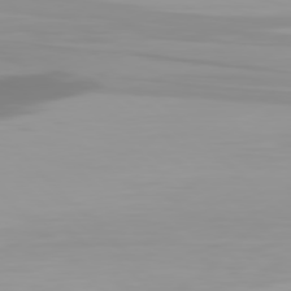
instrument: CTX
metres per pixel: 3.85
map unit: Hpe
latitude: 77.7260
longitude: -136.5546
